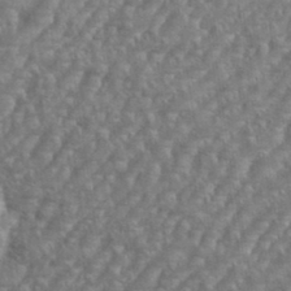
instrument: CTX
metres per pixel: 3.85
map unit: eHh
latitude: 35.9150
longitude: -133.7639
